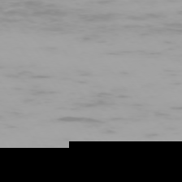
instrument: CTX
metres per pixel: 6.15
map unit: Hpe
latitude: -74.2740
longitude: 5.1053
